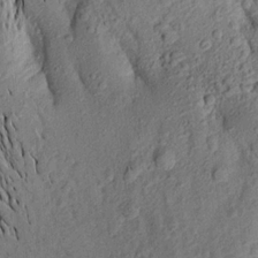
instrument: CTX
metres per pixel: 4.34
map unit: Aa
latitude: 16.1389
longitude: -146.9136
